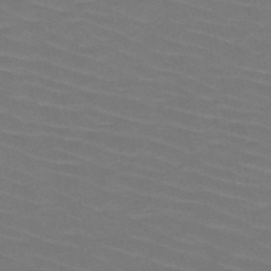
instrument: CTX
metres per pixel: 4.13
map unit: HNb
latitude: -47.3698
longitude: -45.4426
